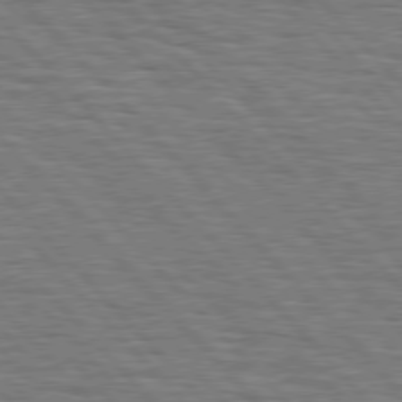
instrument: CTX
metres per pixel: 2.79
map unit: Hpe
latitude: 77.0458
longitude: -126.0444
